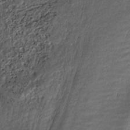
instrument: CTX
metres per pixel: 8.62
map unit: ANa
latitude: -38.6708
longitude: 97.6155
